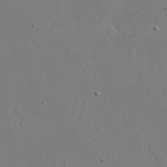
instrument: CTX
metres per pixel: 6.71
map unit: eHh
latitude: 18.8947
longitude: -71.6505
